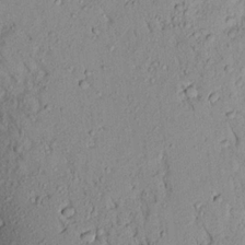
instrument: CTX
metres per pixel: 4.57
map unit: Aa
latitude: 18.0633
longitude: -146.8758
